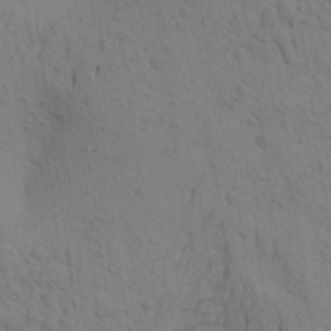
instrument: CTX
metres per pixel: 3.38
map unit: Aa
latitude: 22.5735
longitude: -148.5546
